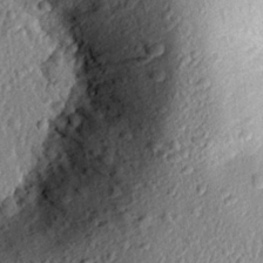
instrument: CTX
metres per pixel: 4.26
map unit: eHh
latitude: 24.6490
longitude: -78.8380
